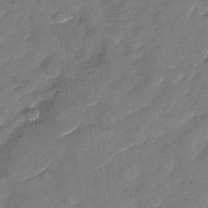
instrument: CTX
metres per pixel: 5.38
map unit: Nhu
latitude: -29.2376
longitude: -73.2348
